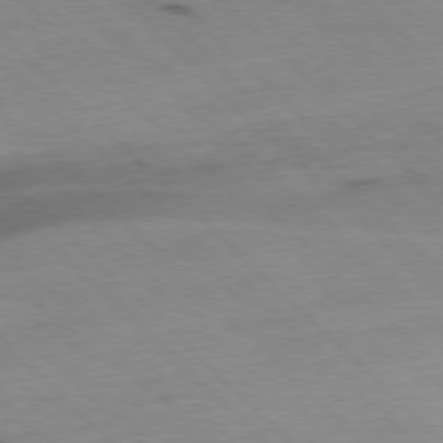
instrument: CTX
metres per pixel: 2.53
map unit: Ap
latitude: -77.9367
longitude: -61.2348
